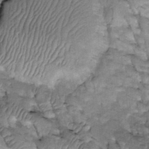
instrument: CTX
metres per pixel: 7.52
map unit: Htu
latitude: -2.5195
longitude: 150.3684
